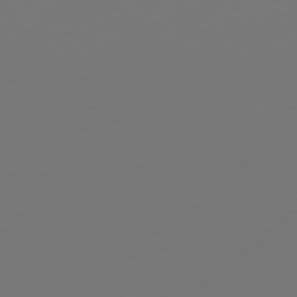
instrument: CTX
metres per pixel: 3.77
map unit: Hpe
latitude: 77.1025
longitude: -130.7625
